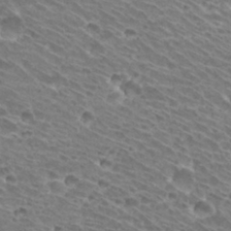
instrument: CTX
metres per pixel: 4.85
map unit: Hto
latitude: 30.8191
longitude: -42.6680
